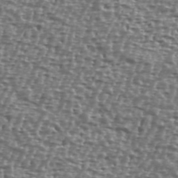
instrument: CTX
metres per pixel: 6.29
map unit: Ave
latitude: 40.4034
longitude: -111.8961
